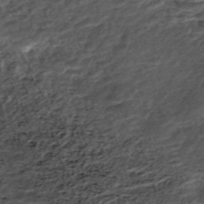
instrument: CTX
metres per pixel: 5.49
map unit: ANa
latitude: -41.7477
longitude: 104.3306
